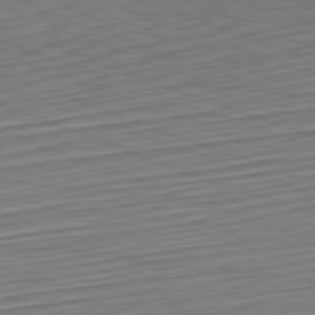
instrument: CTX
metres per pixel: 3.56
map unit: Hpe
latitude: -82.3306
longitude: 15.6911
